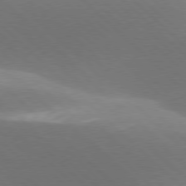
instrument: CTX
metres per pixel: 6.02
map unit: lApd
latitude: 77.4615
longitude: -51.6882
